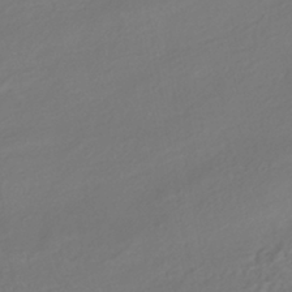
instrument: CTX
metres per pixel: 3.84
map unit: HNhu
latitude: -42.2172
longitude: 105.2187
